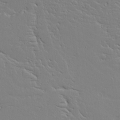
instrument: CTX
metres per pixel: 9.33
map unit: lAvf
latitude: 16.6113
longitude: -126.4601
